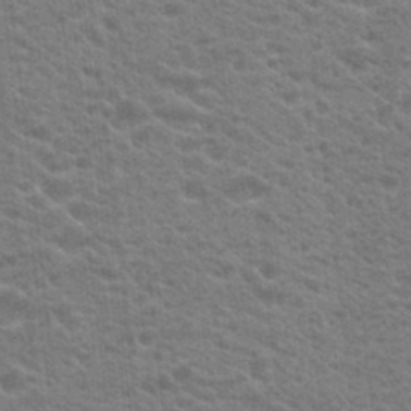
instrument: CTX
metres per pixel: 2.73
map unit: Hto
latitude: 19.5371
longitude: -37.7261
